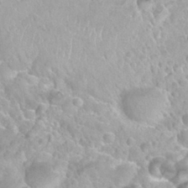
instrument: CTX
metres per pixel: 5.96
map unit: Nhu
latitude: 27.9150
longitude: -53.8017
